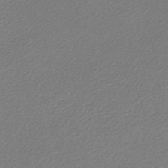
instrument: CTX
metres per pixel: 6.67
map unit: lHb
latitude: -47.0486
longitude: 60.0661
